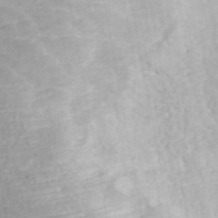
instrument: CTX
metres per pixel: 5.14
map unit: ANa
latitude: 45.4615
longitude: 23.1809
